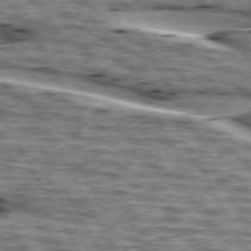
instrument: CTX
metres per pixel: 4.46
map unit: lApd
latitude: 74.0633
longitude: -55.6694
